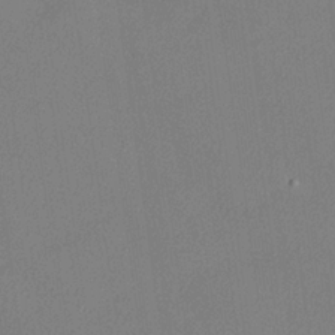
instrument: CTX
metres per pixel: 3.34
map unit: lHvf
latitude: 24.8569
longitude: 140.4818
